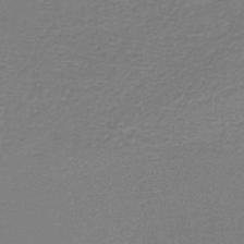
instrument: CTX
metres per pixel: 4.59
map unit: HNb
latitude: -34.2550
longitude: 52.7085
